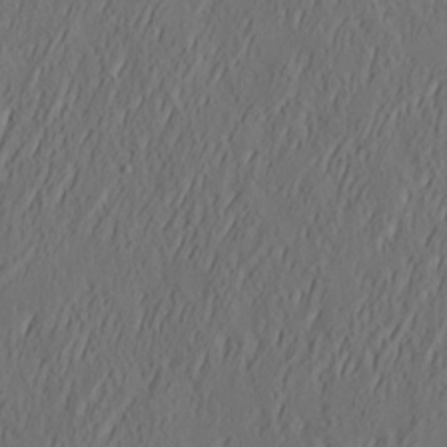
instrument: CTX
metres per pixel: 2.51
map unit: eHh
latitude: 4.7435
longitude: -77.6505
